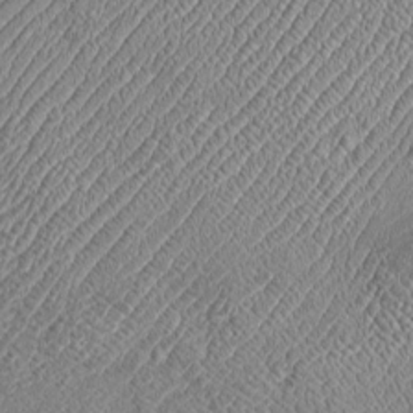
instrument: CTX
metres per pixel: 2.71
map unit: Htu
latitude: -6.3495
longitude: 157.3698
